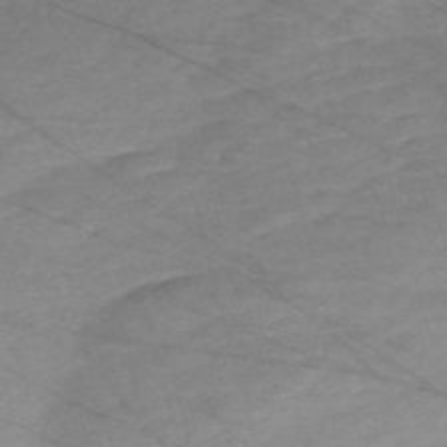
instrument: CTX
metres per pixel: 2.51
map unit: Nve
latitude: -58.7463
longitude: 61.5399
